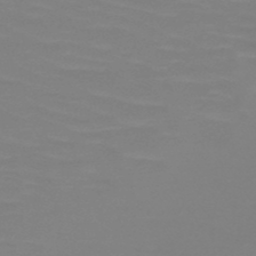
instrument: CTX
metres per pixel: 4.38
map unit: HNb
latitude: -49.3699
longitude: -50.8569
